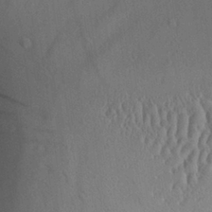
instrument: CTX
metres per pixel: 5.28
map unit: Aa
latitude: 28.6112
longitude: -135.5938
